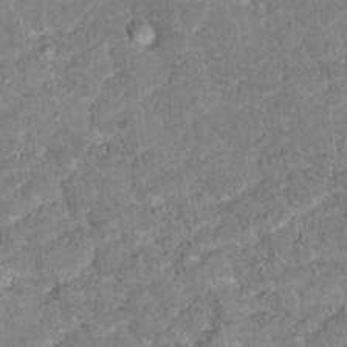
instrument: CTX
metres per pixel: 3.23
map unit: Nhu
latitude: 17.5371
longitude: -31.9717
